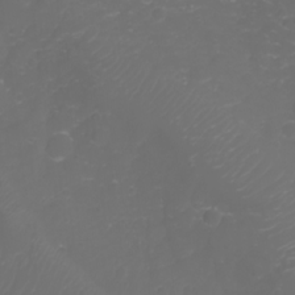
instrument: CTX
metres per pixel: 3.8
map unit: Aa
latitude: -7.9556
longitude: -71.6883
